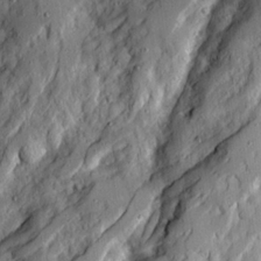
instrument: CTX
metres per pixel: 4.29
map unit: Ave
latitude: 21.4805
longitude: -129.8772
